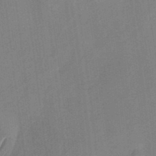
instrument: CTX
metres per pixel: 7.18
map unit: Nhu
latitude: -27.3320
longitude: -71.2348
